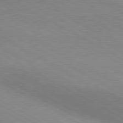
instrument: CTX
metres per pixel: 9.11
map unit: lApd
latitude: 80.4412
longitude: 124.8786
